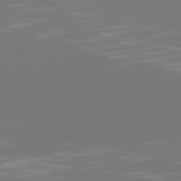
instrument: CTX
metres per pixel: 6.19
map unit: Hpe
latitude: 76.9513
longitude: -136.6680
